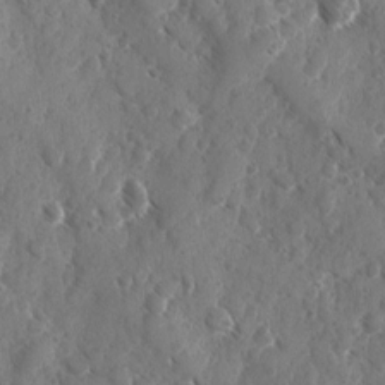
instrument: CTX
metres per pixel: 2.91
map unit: Ave
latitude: -10.3495
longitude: -119.1025
